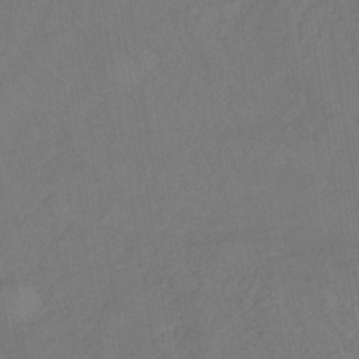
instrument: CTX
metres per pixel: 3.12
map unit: lHb
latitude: -33.5777
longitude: 66.9164
